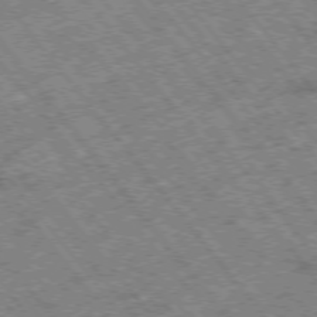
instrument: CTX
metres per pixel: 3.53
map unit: Hpe
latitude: -75.6722
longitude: -20.5546
